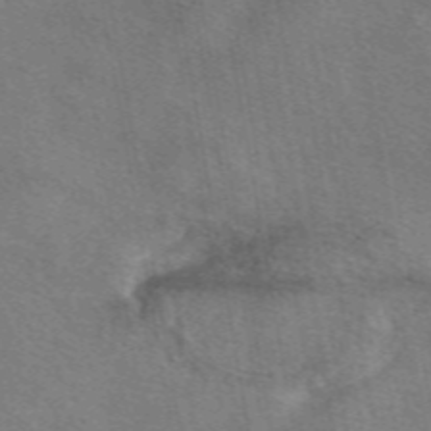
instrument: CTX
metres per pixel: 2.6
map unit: eAb
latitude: 50.4223
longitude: 110.5384
